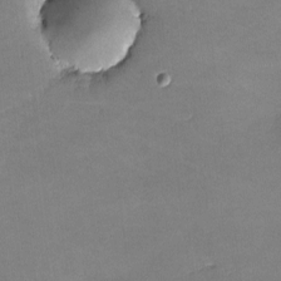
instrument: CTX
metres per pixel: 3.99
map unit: lHvf
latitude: -10.3684
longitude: -103.1025
